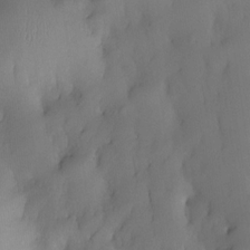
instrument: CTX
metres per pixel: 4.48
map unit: eHh
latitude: -23.3699
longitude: 15.5022
